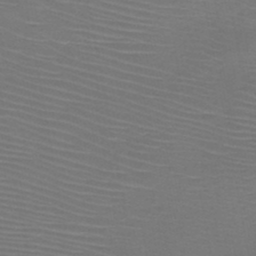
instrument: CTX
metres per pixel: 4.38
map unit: HNb
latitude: -47.7855
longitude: -42.5735
